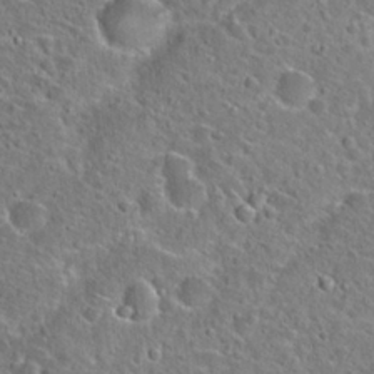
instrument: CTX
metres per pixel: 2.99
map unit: Hto
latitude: 23.4048
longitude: -46.0633
